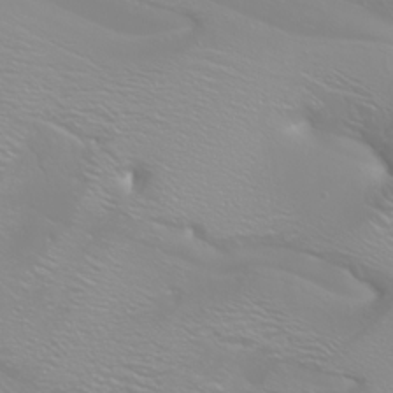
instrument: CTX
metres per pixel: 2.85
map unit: Htu
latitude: -4.5196
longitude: -88.5735
